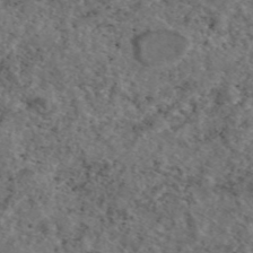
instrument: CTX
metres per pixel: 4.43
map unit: eAb
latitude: 45.8016
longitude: 113.7100
